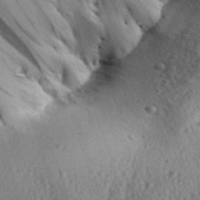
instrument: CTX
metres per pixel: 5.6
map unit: Aa
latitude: 30.7813
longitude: -136.8002
